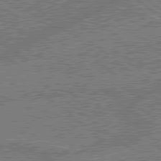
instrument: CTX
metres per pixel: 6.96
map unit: lApd
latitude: 79.0648
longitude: -143.9717
